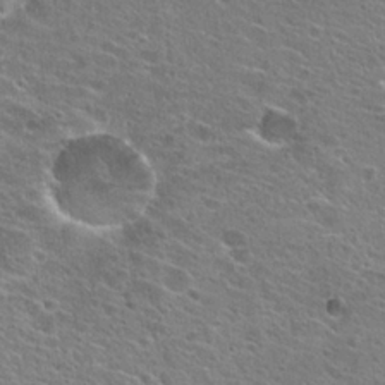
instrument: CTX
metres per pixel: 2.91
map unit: Hto
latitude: 25.2537
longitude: -44.4412
